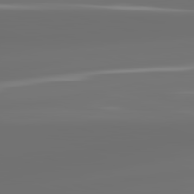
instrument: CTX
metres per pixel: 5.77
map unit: lApd
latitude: 83.5182
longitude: -131.2726
